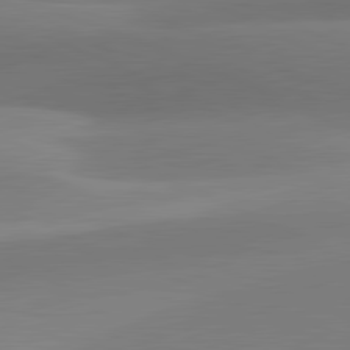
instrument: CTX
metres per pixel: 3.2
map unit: lApd
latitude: 81.5560
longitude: 129.9556
